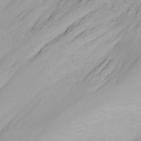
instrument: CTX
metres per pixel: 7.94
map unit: Nhu
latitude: -5.3509
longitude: -79.2348
